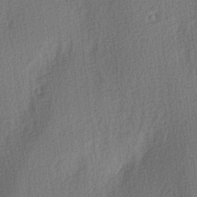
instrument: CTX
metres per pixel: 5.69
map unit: Ave
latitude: 3.4993
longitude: -111.6694
